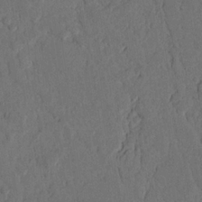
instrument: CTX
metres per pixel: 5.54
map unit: Nhu
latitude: 20.5924
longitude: -75.5371
